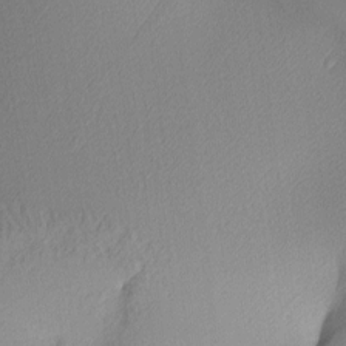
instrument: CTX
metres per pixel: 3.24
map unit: lAa
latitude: 3.5749
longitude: -115.9528
